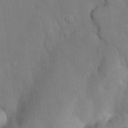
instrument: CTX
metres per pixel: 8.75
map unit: Nhu
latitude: 26.7435
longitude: -71.9150
